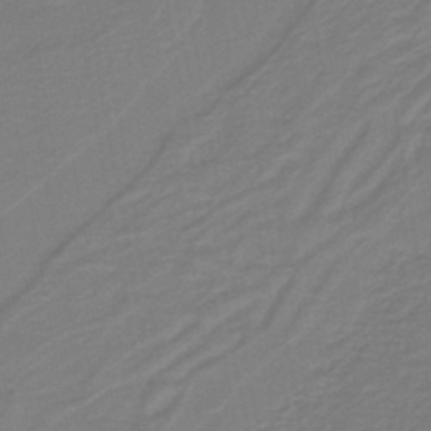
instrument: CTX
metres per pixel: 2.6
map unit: lHb
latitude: -43.1620
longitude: 52.8219
